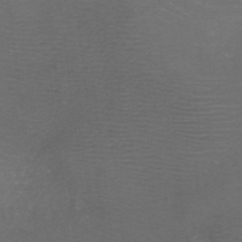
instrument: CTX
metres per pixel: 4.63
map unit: HNb
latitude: -48.8786
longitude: -45.4237
